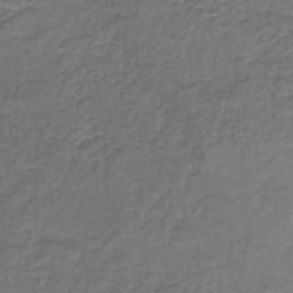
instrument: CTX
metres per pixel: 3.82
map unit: HNb
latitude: -37.5966
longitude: 50.6140
